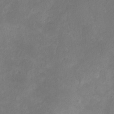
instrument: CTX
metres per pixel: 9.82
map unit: eHh
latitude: -5.5399
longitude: -77.8583
